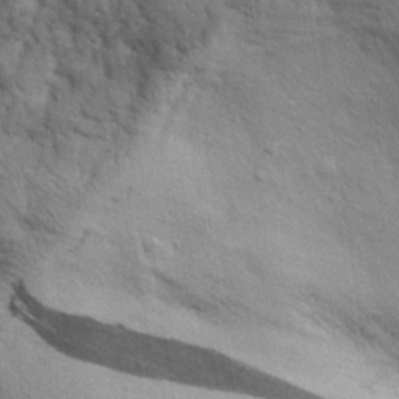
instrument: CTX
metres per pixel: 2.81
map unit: eHh
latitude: 28.2522
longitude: -74.9325
